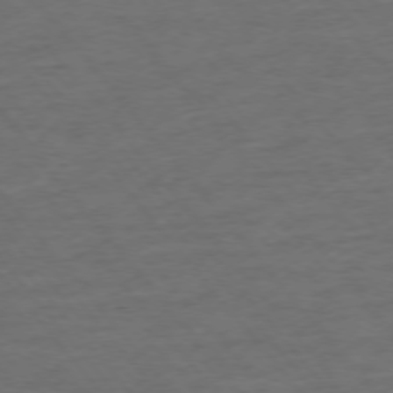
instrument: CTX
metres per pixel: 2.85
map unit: Ap
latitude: -75.7478
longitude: -84.0255
